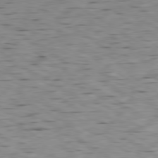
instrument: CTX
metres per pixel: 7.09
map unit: Ap
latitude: -80.1039
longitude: -100.7624
